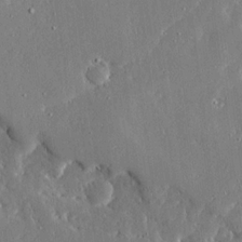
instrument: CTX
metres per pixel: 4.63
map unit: Ave
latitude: 16.1767
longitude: -139.3104
